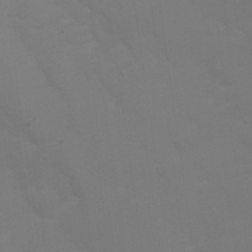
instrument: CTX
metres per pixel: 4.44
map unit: Nhu
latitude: 23.3859
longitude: -65.3671
